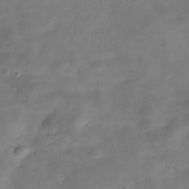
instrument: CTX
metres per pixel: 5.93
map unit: Hve
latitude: -30.7841
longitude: 92.9731
